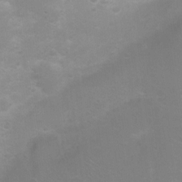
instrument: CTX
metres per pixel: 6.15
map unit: Nhu
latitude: 3.6883
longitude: -25.8394
